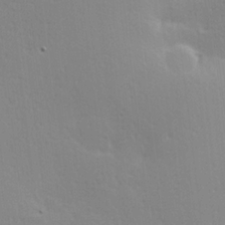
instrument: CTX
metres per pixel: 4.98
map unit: Hve
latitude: 18.1577
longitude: 149.4455
